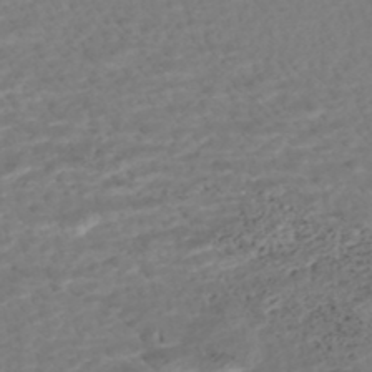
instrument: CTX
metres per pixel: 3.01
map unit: HNhu
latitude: -48.2929
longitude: 100.2361
